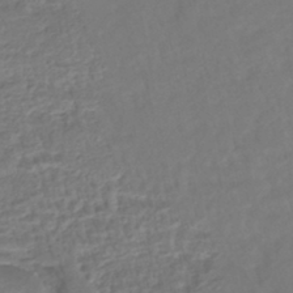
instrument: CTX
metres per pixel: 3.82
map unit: HNhu
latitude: -45.4643
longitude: 103.1620
